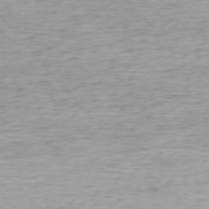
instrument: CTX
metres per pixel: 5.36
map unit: Ap
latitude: -75.9745
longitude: -88.3090
